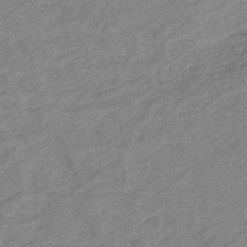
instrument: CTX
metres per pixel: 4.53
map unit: eHh
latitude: -44.7652
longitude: -29.8394
